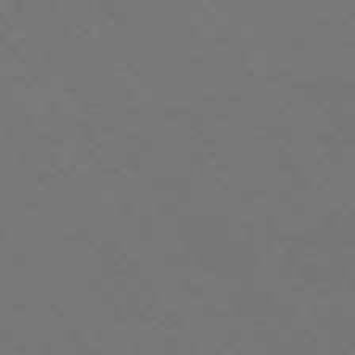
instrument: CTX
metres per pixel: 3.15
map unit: Ap
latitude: -74.7464
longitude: -70.5546
